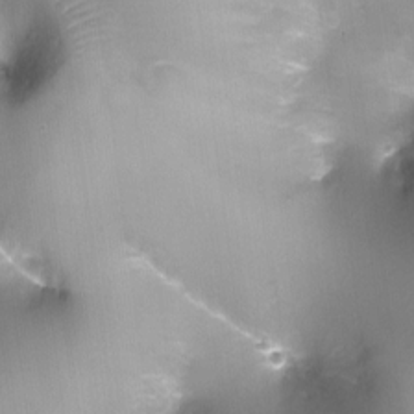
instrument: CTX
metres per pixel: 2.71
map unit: Ht
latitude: -4.6707
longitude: -28.3467
